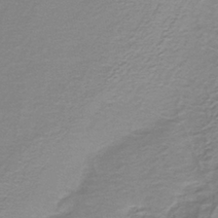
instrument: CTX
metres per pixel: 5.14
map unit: HNb
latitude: -38.7274
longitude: 50.8219
